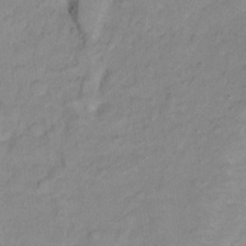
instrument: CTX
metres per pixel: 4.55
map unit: Hto
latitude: 7.8016
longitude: -36.3467
